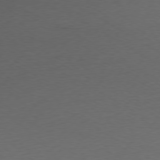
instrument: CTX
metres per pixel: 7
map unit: Ap
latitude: -78.2550
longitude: -58.1767
